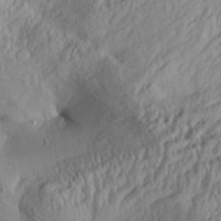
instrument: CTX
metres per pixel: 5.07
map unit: Aa
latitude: 30.5735
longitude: -133.1214
